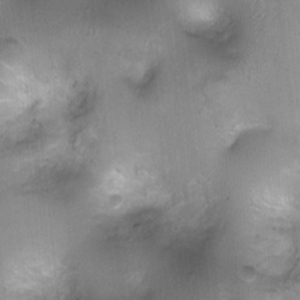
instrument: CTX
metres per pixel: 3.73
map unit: Ht
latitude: -0.7464
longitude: -20.4412
